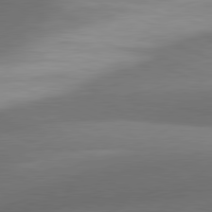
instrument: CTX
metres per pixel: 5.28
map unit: lApd
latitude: 81.2915
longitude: 129.6533
